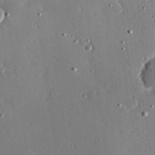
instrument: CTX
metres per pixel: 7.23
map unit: Hve
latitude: 26.7057
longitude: -93.5182
